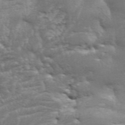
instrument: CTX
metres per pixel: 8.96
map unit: Aa
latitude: 33.4237
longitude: -135.8016
